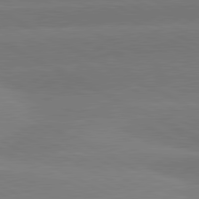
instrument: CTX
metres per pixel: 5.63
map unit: lApd
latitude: 81.1214
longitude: -153.5938
